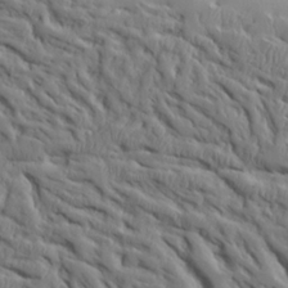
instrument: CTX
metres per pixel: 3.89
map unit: Aa
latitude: 25.3670
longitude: -129.8394
